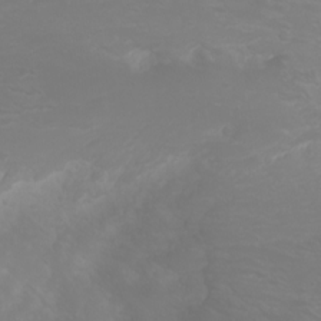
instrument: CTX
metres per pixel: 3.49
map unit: Nhu
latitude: -0.3496
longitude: -77.5182
